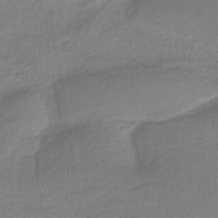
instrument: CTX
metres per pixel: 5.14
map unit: HNb
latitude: -36.6329
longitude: 57.6533
